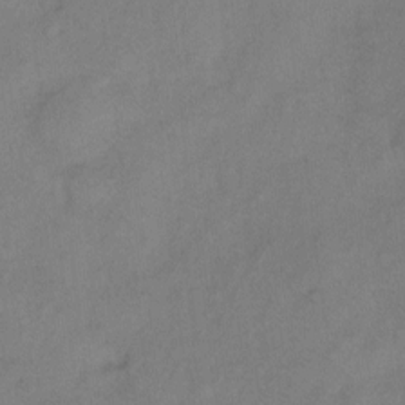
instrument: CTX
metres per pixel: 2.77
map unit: Hto
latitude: 5.8394
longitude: -61.6127
